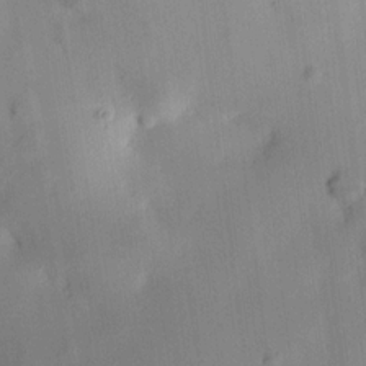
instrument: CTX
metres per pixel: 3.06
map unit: HNhu
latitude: 14.2712
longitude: 12.4062
